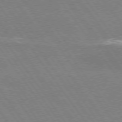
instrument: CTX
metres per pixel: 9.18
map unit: Hpe
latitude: 74.4034
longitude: -141.1403
